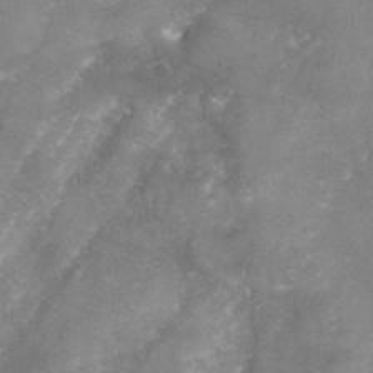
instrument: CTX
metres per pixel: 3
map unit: Nhu
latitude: 25.3670
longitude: -53.7828
